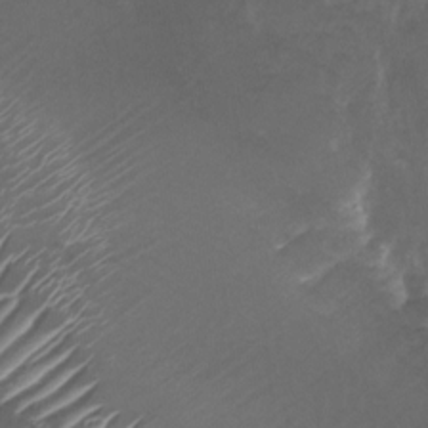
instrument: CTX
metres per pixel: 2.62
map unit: Nhu
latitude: -26.5384
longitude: -72.9892
